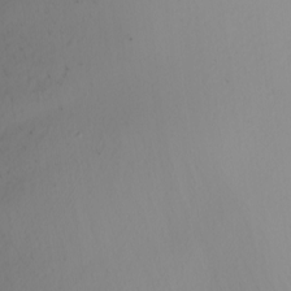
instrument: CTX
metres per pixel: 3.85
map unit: Nhu
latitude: -5.9367
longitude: -94.8569
